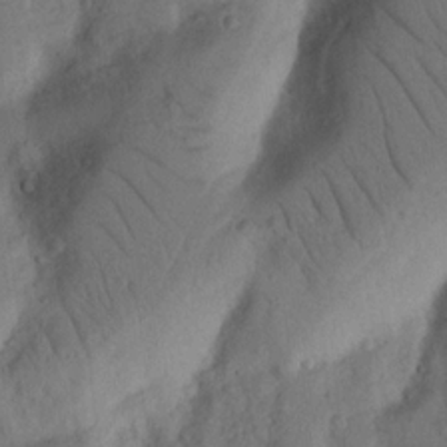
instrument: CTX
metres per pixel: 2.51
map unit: Nhu
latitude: 18.6301
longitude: -76.7624
